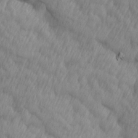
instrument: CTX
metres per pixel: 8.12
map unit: Ave
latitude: 12.9892
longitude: -105.9717
